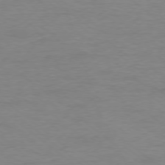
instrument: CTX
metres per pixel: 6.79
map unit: Ap
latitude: -78.4251
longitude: -89.3671
